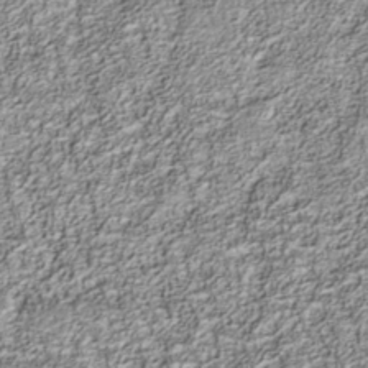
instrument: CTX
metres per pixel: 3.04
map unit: Nhu
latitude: -40.2739
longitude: -83.9906
